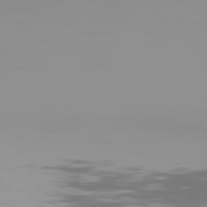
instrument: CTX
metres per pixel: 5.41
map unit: Hpe
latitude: 78.1767
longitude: -144.7624
